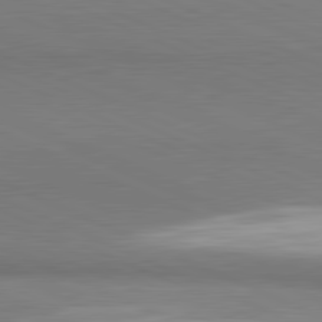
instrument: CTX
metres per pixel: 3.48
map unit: lApd
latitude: 81.5749
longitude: 161.2565
